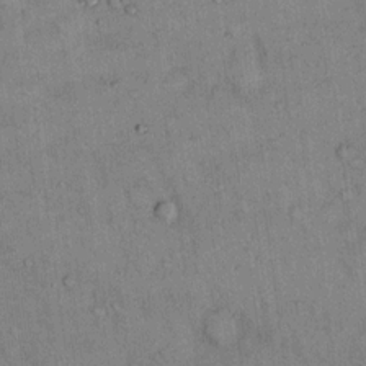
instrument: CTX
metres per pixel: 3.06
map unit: Hto
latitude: 13.8206
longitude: -59.1403
